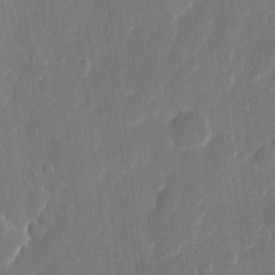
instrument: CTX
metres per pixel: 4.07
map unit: eHh
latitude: 10.3467
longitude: -70.8380
